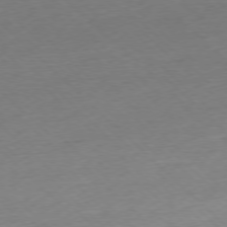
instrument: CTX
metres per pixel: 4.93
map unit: Ap
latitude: -77.3132
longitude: -98.1388
